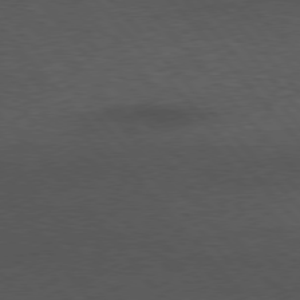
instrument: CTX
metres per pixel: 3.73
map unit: Hpe
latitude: 76.4790
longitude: -157.4237
